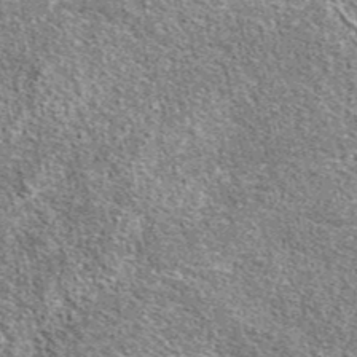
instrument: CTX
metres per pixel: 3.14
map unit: eAb
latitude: 37.1403
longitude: 110.2739
